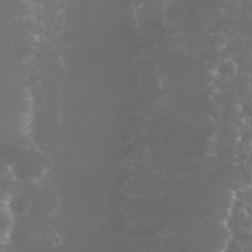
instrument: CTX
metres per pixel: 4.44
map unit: Nhu
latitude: 27.7072
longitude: -60.5168
